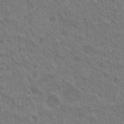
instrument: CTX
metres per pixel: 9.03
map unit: Nhu
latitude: 18.9702
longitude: -29.9906
